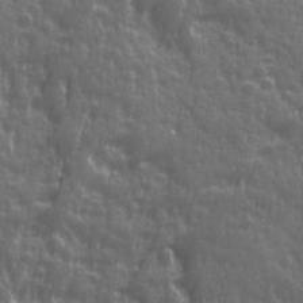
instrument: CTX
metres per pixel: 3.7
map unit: Ave
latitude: 12.1389
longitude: -104.0633
